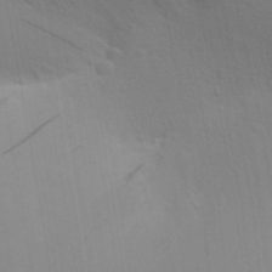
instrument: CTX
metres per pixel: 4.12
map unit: Aa
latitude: 28.8758
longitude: -139.7639
